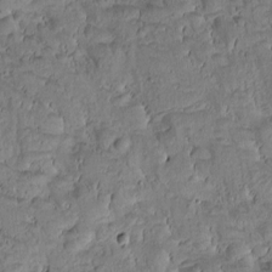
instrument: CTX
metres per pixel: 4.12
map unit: Htu
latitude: -2.6707
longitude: 172.2739
